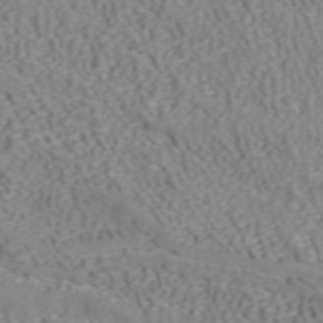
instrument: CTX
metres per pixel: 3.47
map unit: ANa
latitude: 41.2348
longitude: 33.6533
